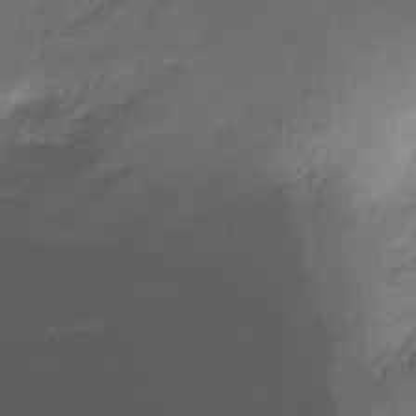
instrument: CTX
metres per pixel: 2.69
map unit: Ht
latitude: -16.5196
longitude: -44.9702
